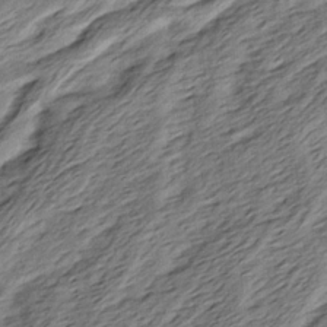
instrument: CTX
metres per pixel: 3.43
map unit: Ave
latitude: 16.1578
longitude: -137.1215
